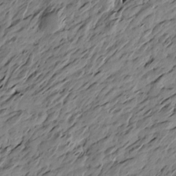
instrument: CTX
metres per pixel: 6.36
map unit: Htu
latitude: -5.3887
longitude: -178.6869
